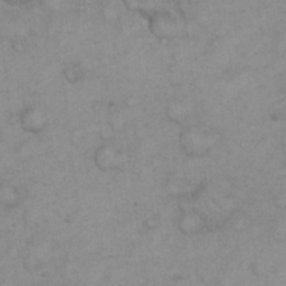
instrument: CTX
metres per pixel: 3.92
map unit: eHh
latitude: 21.4805
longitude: -59.1214
